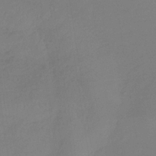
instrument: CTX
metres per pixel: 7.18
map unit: lHb
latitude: -34.2928
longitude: 67.3699
